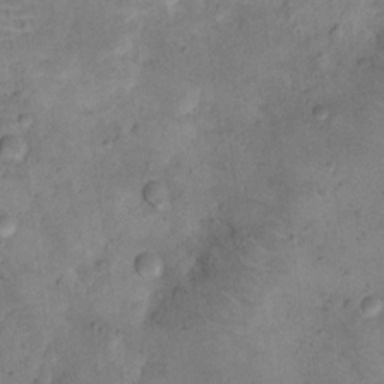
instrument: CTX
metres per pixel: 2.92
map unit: Ht
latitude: 13.0459
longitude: -38.8758
